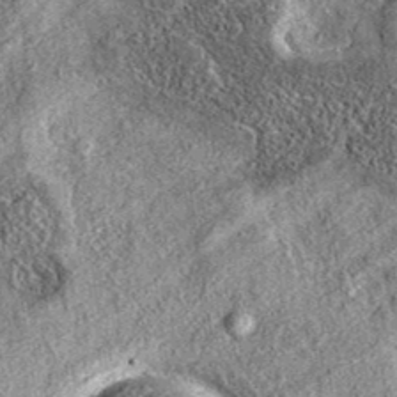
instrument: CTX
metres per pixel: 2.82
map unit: eAb
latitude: 37.3104
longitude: 108.7274
